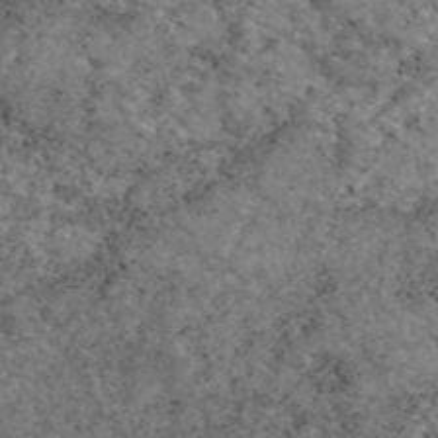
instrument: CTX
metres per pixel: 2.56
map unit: eAb
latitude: 47.5183
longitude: 113.7667
